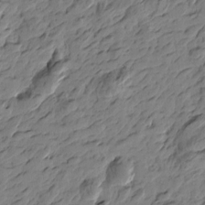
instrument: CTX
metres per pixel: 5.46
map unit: Htu
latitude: -3.4454
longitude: -178.5357
